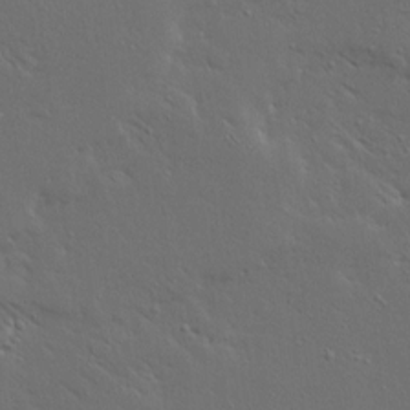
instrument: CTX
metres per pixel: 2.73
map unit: Ave
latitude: 15.5560
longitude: -139.2726
